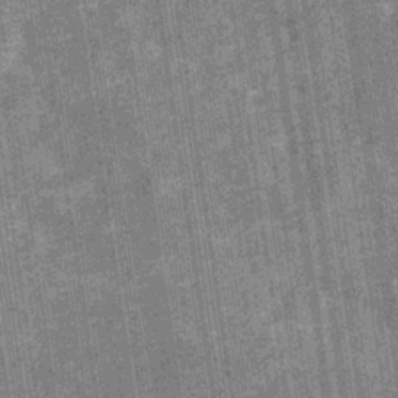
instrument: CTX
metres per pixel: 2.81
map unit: Hve
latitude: -30.1417
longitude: 92.3117
